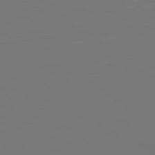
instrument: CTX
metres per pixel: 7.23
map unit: Ap
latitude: -78.8030
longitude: -94.1389
